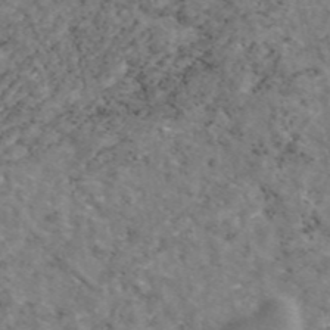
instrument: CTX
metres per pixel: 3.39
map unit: eAb
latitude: 46.2712
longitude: 117.2753
